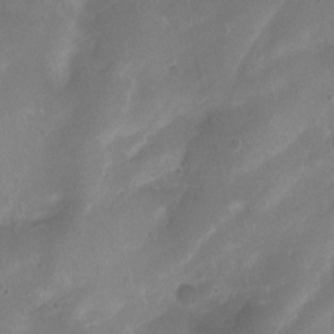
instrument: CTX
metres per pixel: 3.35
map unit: Nhu
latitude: 4.8002
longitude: -16.4601
